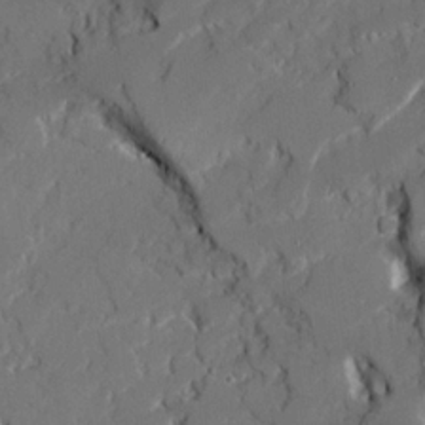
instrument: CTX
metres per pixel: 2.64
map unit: Ave
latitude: 20.3279
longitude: -128.0822
